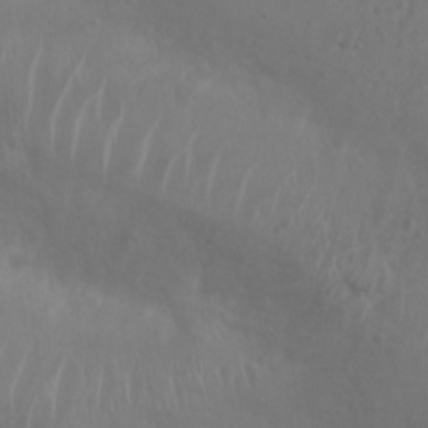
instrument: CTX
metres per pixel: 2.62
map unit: Nhu
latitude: 6.3467
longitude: -19.4048
